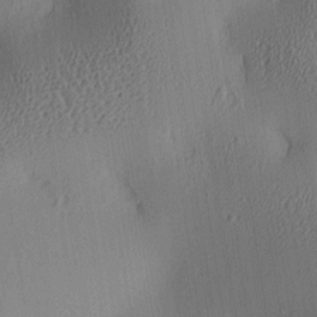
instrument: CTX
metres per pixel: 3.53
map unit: lAa
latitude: 5.2726
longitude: -113.1592
